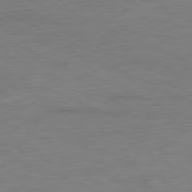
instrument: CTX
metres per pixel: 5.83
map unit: Ap
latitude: -80.3684
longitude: -92.4979
